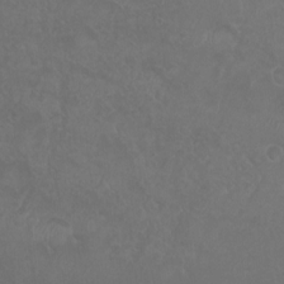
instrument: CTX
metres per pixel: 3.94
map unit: Nhu
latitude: 7.6505
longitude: -19.4237
